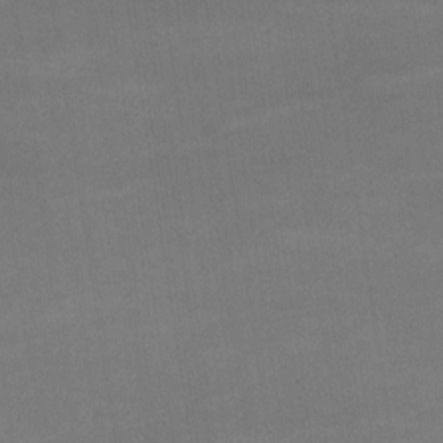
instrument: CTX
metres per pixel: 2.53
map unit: lHvf
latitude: -9.5777
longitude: -101.7639
